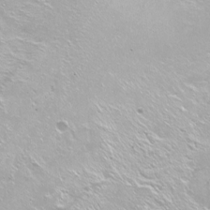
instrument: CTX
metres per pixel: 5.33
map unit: Nhu
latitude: -7.2187
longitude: -46.5735
